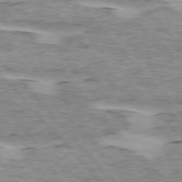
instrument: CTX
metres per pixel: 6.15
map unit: lApd
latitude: 75.4993
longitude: -78.0822
